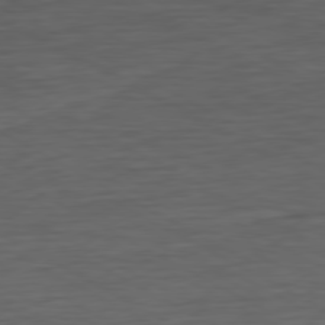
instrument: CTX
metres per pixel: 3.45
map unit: Ap
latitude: -76.7085
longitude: -76.4790
